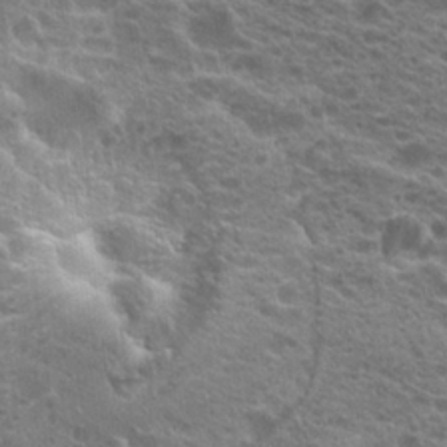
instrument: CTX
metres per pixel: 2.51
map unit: Hto
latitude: 21.1592
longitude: -38.5357
